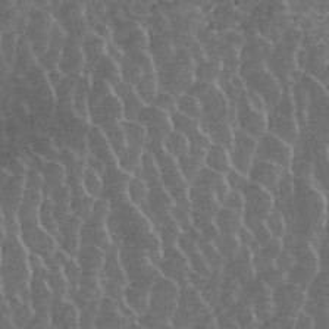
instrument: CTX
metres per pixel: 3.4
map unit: ANa
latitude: 43.5182
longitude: 16.6330
